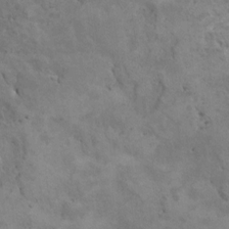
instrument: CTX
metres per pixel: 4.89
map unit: HNhu
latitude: 6.7435
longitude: -0.3845
